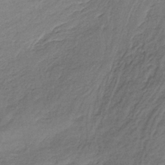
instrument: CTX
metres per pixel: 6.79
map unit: lHb
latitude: -35.9178
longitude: 62.4440
